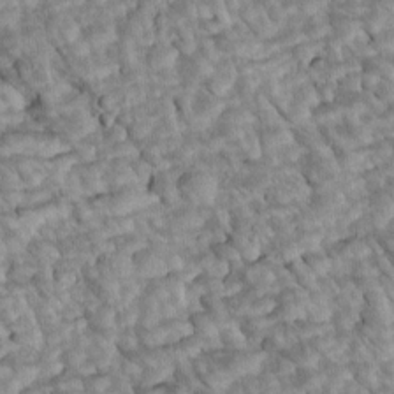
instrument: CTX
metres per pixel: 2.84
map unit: Htu
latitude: 2.1389
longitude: 143.0675
